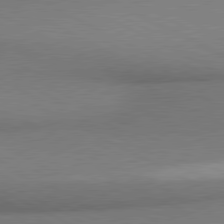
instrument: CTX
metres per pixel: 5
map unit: lApd
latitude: 80.7624
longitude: 162.3873
